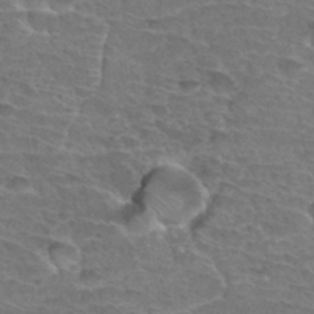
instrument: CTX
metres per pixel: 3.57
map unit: Hto
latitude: 34.1955
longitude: -44.3467
